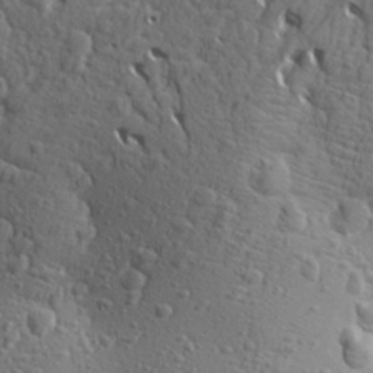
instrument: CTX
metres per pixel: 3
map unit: Aa
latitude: 26.5924
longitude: -144.2711
